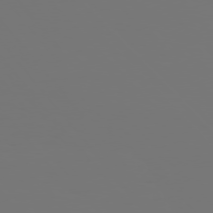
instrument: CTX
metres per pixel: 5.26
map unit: Hpe
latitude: 76.0444
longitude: -134.0822
